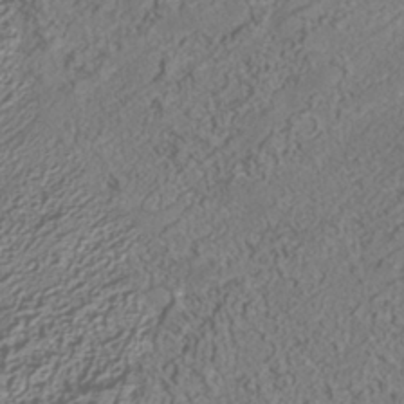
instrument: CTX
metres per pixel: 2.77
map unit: Nhu
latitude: -39.3510
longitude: -84.5735
